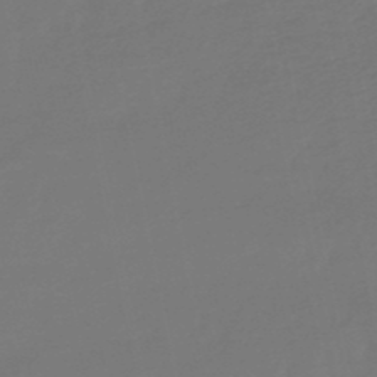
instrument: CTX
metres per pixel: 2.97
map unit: lHb
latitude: -49.6533
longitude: 78.8408
